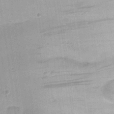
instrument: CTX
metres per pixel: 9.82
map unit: Nhu
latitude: 24.3089
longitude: -72.9703
